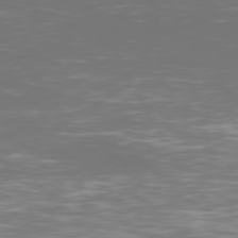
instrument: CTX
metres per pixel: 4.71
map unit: Hpe
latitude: 76.6301
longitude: -135.0458
